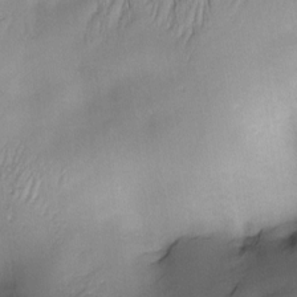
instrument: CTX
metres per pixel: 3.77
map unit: Nve
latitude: -22.9731
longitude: -138.0444
